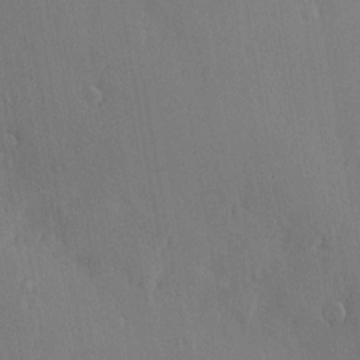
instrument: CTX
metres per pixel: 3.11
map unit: Nve
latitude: -7.6722
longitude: 173.7100
